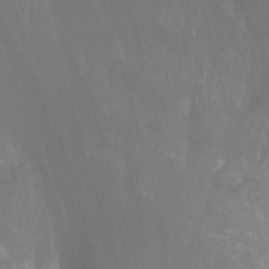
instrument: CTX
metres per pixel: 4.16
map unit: Nhu
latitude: -13.6533
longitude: -64.4412
